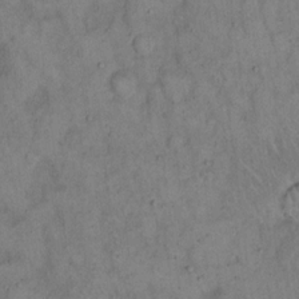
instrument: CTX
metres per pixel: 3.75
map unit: eHh
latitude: 16.7246
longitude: -62.3656
